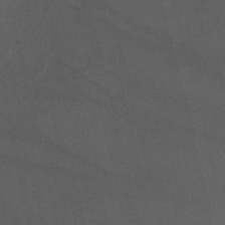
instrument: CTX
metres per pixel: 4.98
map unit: ANa
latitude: -38.3873
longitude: 94.2928
